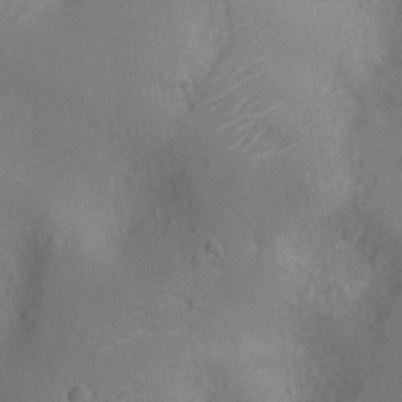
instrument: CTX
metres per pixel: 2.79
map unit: Ht
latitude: -11.5588
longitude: -21.2915
